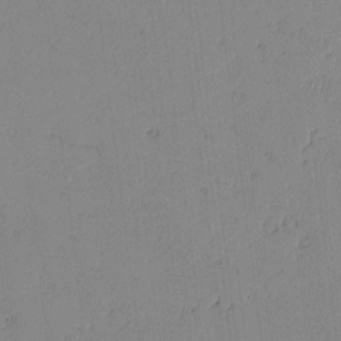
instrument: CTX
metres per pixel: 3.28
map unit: lAvf
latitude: -1.7478
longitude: -105.8395
